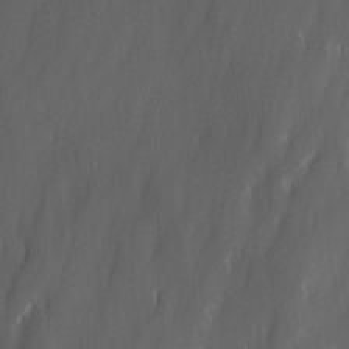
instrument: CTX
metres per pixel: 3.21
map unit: Ave
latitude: 9.8017
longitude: -105.2726
